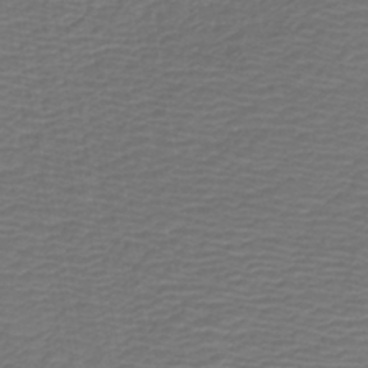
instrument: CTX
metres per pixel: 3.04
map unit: HNb
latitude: -42.7841
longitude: 51.6155
